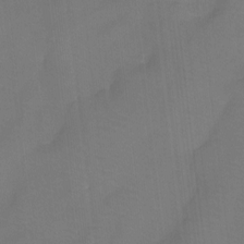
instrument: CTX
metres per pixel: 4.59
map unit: Htu
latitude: -13.8800
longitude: -46.1389
